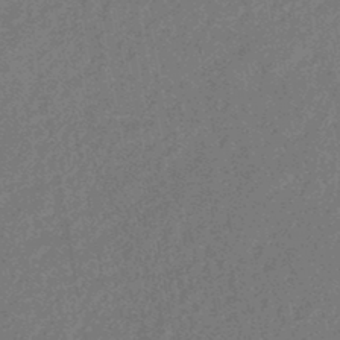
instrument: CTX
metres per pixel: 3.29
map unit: HNhu
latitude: -45.8611
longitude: 99.5021
